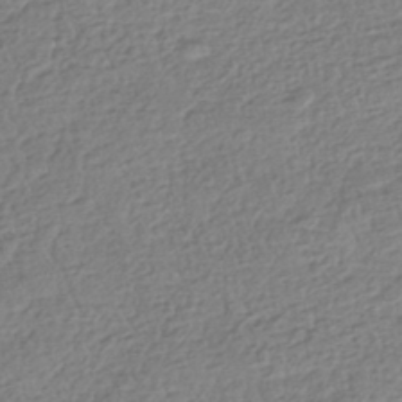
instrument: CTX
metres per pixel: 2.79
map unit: HNhu
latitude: -42.5573
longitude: 99.1809
